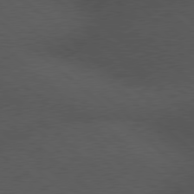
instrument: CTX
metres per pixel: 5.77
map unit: Hpe
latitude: 78.2712
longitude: -154.1578
